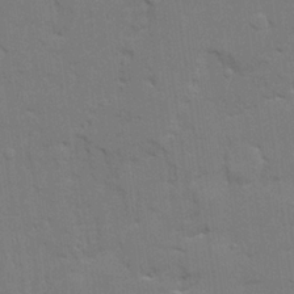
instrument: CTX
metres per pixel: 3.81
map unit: Ave
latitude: 23.0647
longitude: -130.3846
